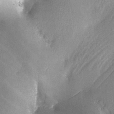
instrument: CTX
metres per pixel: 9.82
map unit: Ave
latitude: -6.3117
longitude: -119.9339
